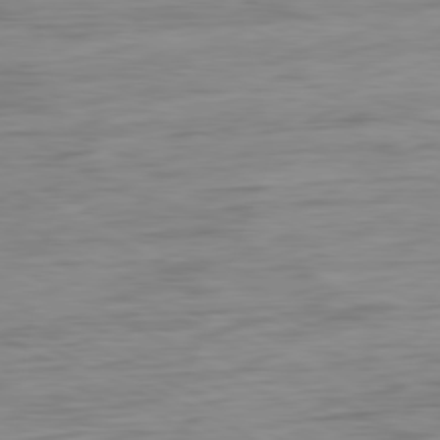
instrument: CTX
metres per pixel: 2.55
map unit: Ap
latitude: -80.7463
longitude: -62.0633
